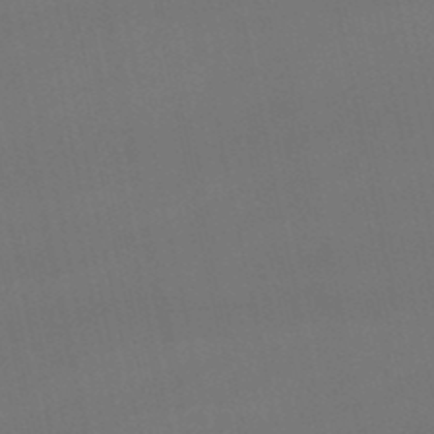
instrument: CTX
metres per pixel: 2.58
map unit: lHb
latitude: -46.3684
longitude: 77.3888
